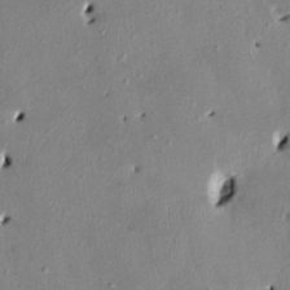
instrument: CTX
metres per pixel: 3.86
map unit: HNhu
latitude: 2.8947
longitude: -4.8002
